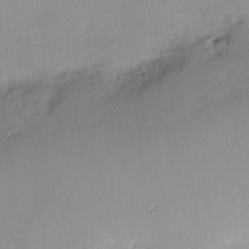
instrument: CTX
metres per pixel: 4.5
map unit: eHh
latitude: -1.1432
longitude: -86.0255
